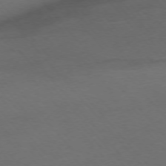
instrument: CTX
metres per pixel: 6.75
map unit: Ap
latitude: -75.8423
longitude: -66.1577
